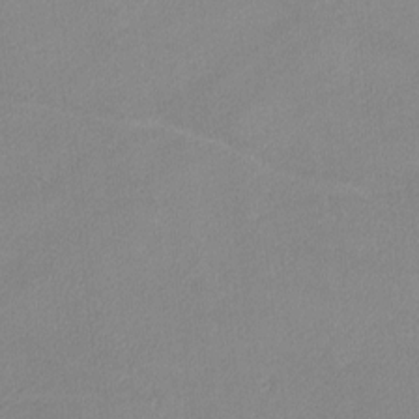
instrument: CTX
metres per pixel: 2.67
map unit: lHvf
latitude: -12.0094
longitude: -102.7624
